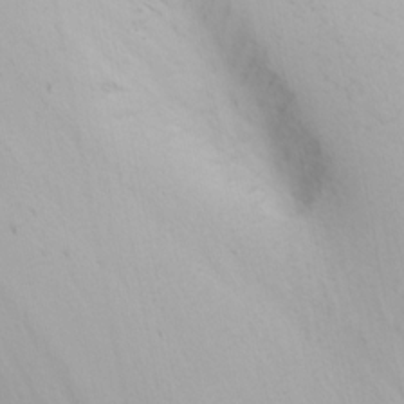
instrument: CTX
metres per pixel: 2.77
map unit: Nhu
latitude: 0.4412
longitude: -79.8206
